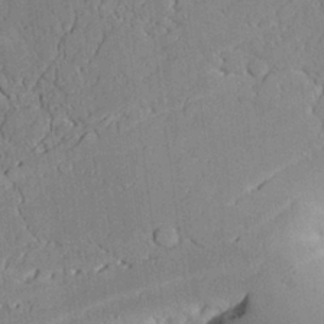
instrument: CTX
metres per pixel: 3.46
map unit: Aa
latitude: 24.4790
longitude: -132.5168
